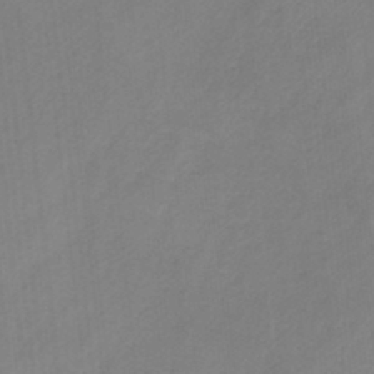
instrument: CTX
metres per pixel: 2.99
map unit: HNb
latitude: -33.5588
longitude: 56.9919
